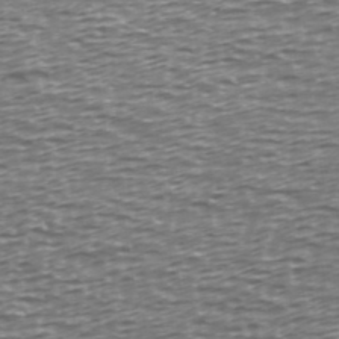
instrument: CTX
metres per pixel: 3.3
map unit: Ave
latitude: 40.1199
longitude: -112.9514
